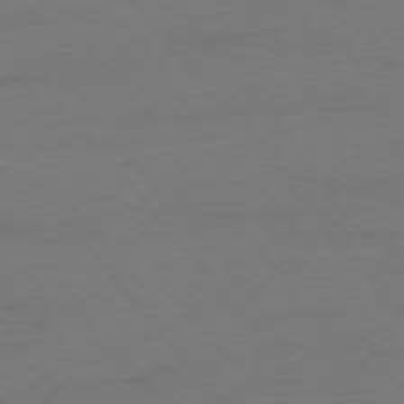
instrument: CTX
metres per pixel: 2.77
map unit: Ap
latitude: -76.3495
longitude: -88.8380
